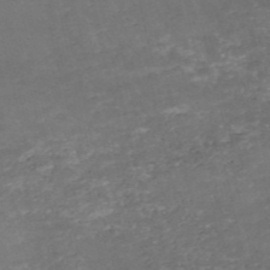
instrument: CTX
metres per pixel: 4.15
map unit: eHh
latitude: -54.2362
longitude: -90.4979
